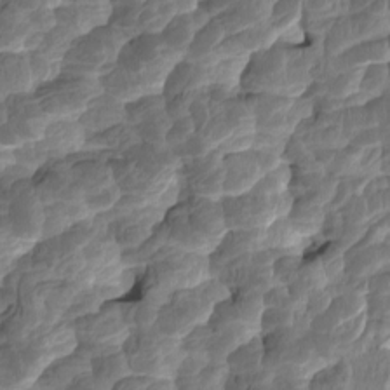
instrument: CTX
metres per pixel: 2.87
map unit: HNhu
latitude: -1.3699
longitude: 14.4440
